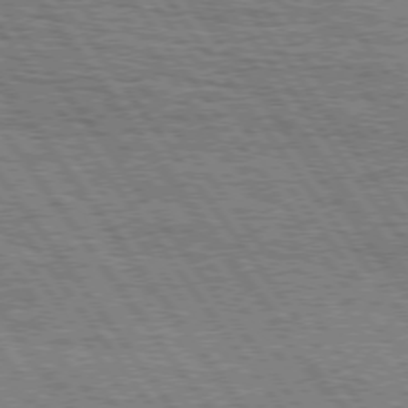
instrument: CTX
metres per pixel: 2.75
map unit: Hpe
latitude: 75.1214
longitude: -152.2334
